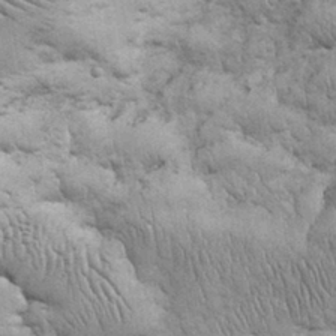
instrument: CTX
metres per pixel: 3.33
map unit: eHh
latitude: 32.1200
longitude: -67.5371
